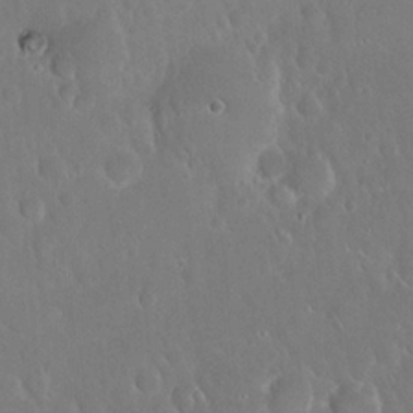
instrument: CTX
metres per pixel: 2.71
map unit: eHh
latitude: 22.2711
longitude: -58.2334
